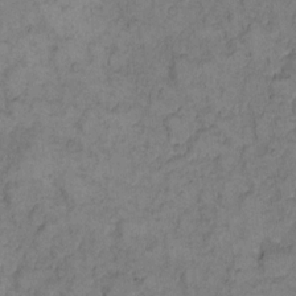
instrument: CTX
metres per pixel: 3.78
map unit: eHh
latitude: 11.8206
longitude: -63.5938
